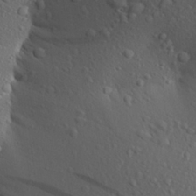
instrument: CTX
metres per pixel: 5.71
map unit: Aa
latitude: 24.6868
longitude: -147.9339
